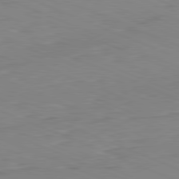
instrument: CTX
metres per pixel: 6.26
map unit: Ap
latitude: -82.0283
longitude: -68.5735
